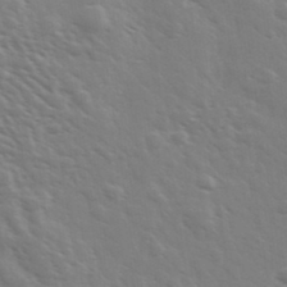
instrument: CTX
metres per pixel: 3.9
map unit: Ave
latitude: 37.0837
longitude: -109.3292
